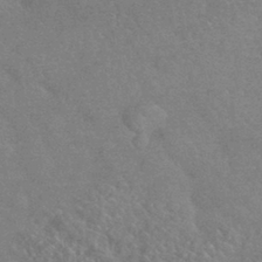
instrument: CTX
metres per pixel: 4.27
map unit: HNhu
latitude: -42.8974
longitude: 92.8219
